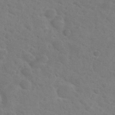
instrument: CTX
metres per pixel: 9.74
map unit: Nhu
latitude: 30.6113
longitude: -48.9514
